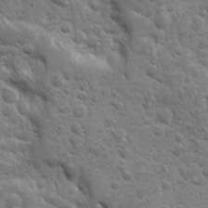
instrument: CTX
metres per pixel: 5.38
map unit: Ave
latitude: 10.4979
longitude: -103.5938
